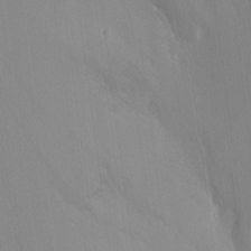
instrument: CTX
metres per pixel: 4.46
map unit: Nhu
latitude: -8.3873
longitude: -41.2725
